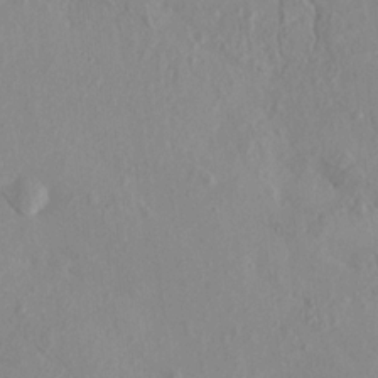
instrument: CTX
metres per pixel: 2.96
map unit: HNhu
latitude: 6.9514
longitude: -1.3670
